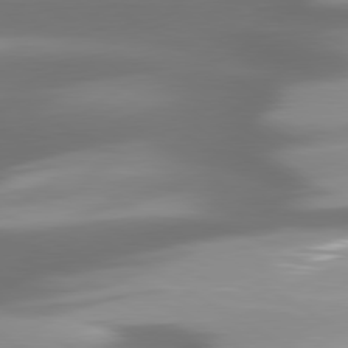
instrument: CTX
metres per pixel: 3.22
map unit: lApd
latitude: 80.1011
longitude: -138.6679
